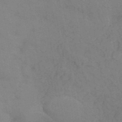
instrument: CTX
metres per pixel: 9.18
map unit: ANa
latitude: 41.5749
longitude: 51.1053
